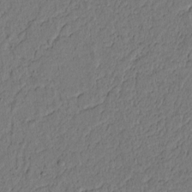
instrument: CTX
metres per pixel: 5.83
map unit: lAvf
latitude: 8.8191
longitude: 166.0094
